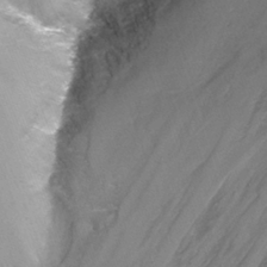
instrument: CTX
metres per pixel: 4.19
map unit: Nhu
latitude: -12.7841
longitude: -73.7639
